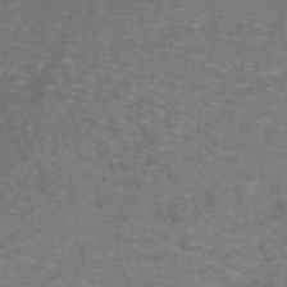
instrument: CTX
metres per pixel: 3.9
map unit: lHb
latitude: -42.3684
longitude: 55.2376
